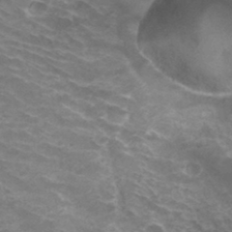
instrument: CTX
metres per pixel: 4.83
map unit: Hto
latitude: 33.4237
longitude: -42.6302
